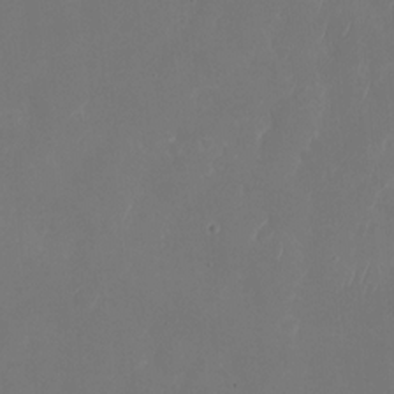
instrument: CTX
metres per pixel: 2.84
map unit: Nhu
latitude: -28.2173
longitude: -64.8569
